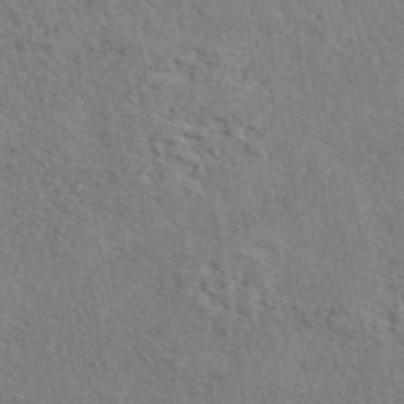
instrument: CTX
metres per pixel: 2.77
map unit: eAb
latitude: 43.5749
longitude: 112.9920
